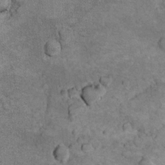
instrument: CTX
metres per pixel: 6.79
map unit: Ht
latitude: 9.0270
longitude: -36.1200
